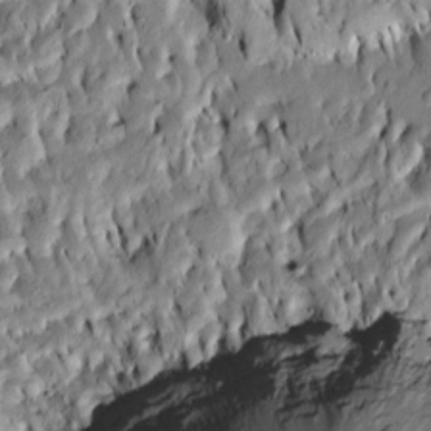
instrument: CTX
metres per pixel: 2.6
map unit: Htu
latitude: -6.5196
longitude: 144.5574
